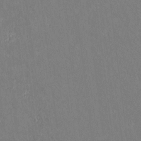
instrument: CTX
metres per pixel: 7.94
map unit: lAvf
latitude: 8.3845
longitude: 168.2928
